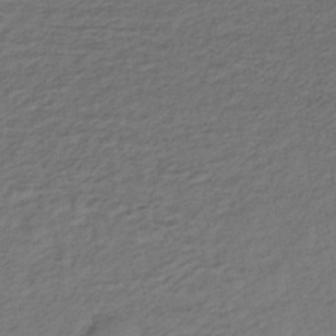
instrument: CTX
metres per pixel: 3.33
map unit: lHb
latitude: -35.5399
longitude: 70.1039
